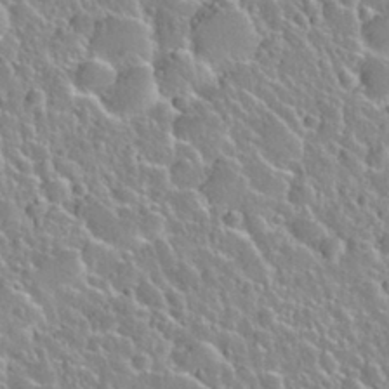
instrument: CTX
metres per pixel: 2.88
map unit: Nhu
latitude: 28.3656
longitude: -54.0255
